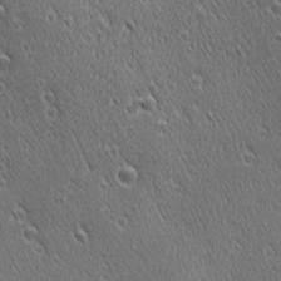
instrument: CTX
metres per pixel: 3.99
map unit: Ave
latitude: 21.5749
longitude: -137.1026
